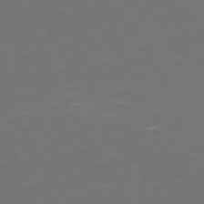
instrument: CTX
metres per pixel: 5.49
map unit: Hpe
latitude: 72.0633
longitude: -126.2901
